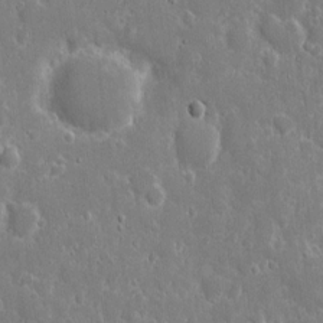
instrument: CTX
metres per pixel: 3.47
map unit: eHh
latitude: 8.4034
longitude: -69.9528
